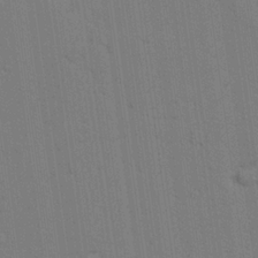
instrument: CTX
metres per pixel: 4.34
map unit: lAvf
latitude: 25.4804
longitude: -111.4993
